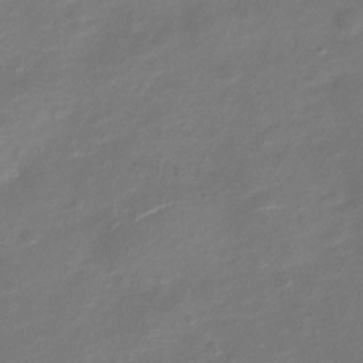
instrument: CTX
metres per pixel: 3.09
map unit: Nve
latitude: -20.0661
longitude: 104.5762
